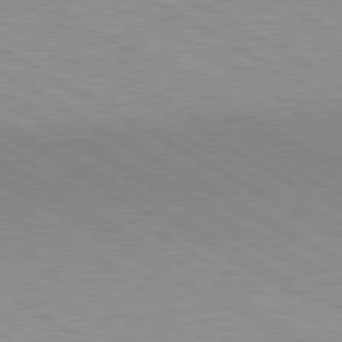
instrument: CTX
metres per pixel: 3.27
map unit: lApd
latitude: 80.6301
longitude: 150.8408
